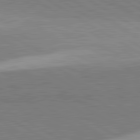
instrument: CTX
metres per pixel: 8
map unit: lApd
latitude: 81.9528
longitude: 139.7856
